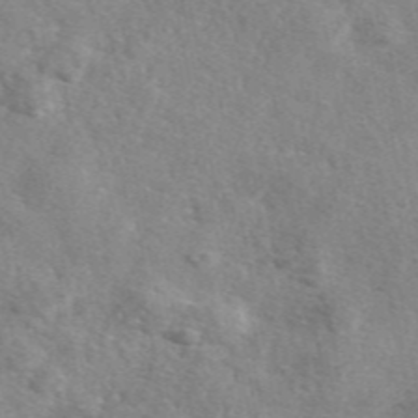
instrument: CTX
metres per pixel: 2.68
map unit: eAb
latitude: 47.6316
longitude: 123.1620
